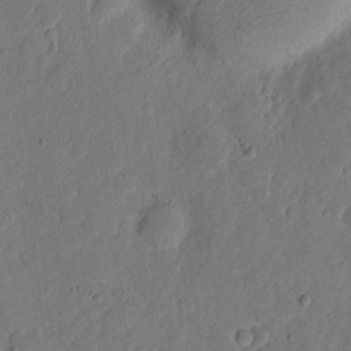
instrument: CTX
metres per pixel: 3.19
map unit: eHh
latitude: 6.3089
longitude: -71.6694
